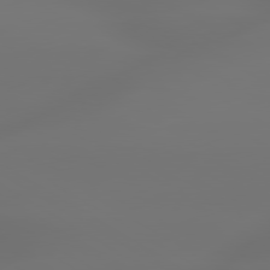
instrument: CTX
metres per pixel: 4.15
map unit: lApd
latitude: 79.7639
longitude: -138.2900
